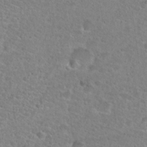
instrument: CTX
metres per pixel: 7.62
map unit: Hto
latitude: 24.7246
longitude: -48.7624
